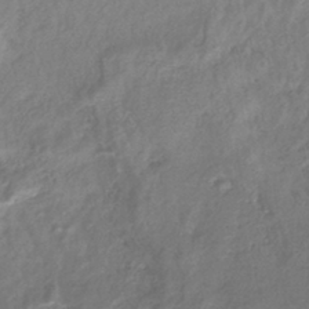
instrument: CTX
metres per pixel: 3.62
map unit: eHb
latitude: -40.5385
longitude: 79.1809
